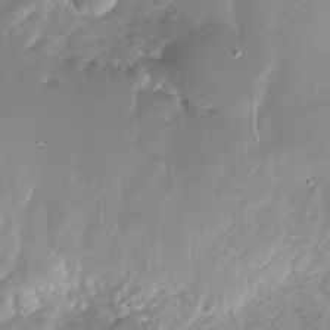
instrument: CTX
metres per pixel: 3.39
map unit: Nhu
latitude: -27.3509
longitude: -60.9136
